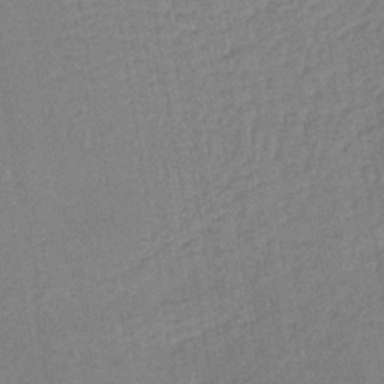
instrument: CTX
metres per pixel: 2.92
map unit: lHb
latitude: -40.8786
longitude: 60.5574
